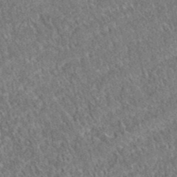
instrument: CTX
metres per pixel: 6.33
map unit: eAb
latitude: 37.4993
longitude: 112.3873
